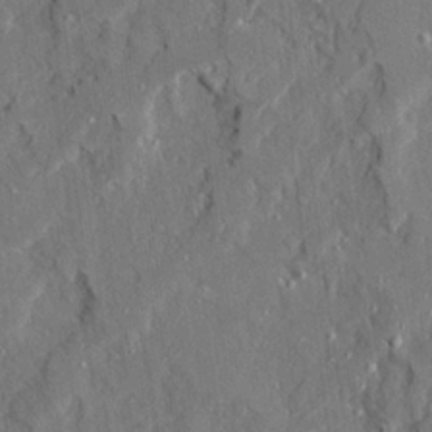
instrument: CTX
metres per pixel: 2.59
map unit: Ave
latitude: 22.5546
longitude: -129.5938
